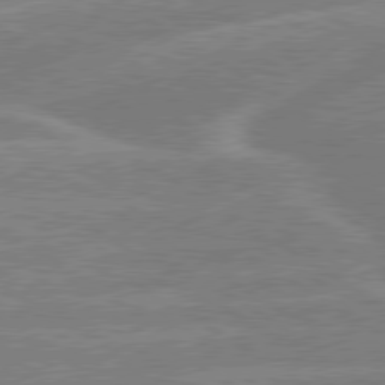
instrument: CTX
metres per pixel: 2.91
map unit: lApd
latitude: 79.5560
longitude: -131.7072
